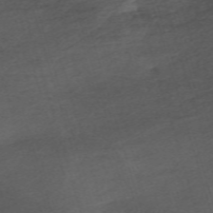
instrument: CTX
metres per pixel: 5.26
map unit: eHh
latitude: -62.2928
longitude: 53.5966
